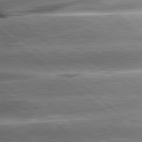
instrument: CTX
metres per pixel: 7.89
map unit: lApd
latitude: 80.5924
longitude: -143.2915
